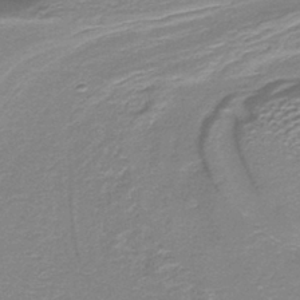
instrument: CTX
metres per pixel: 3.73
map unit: lHb
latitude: -40.2928
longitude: 54.8975
